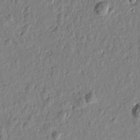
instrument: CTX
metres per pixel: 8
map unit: Htu
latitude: 1.1025
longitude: -178.6302
